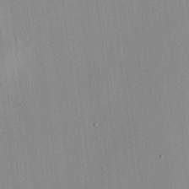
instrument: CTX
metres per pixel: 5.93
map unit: HNhu
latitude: 8.3090
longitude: 13.6533
